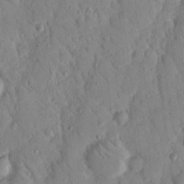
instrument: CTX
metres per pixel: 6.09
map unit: Nhu
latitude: 18.2333
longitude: -78.0444
